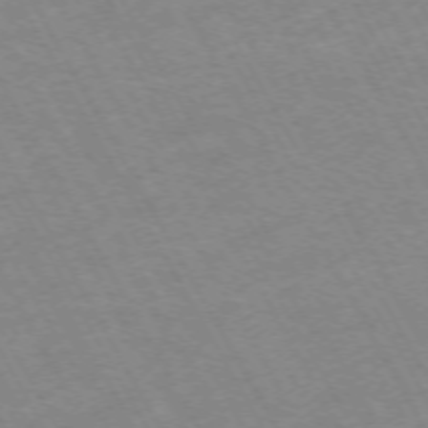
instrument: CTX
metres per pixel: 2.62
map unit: Hpe
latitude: -72.2739
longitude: 10.1795
